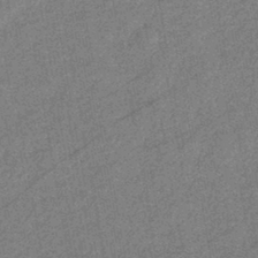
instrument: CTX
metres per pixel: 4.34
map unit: eHb
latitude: -42.0283
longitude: 82.5385
